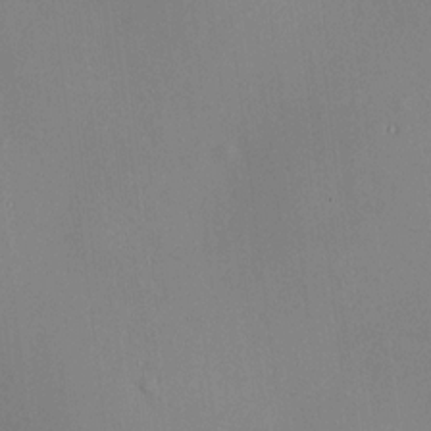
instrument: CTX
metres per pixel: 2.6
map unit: HNhu
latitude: 12.2901
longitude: 11.4077
